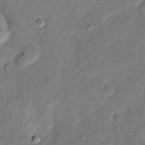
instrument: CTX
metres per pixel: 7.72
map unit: eHh
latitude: 10.0255
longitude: -64.5168
